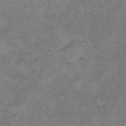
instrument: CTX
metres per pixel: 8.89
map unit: Hto
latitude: 8.4223
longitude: -59.6883
